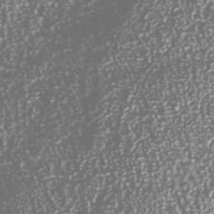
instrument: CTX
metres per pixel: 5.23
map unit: Nhu
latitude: -40.1606
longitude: -82.3845
